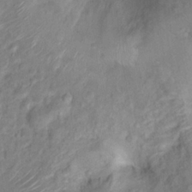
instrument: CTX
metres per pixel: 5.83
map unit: Hto
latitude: 15.0081
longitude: -38.7435
